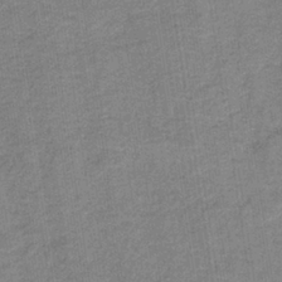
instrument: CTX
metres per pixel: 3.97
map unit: HNb
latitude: -36.8974
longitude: 51.7100
